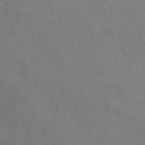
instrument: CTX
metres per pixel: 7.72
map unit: Hto
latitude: -6.7841
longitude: -49.8205
